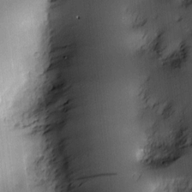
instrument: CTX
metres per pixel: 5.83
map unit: Hve
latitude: -10.1606
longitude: 175.6343
